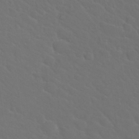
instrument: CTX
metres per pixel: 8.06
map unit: Nhu
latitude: 29.6316
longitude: -52.2712
